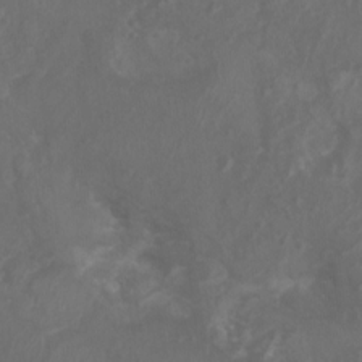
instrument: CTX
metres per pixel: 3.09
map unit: Nhu
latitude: 7.1781
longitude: -19.3670
